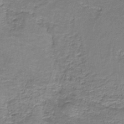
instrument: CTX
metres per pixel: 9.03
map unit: HNb
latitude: -38.0094
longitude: 51.2565
